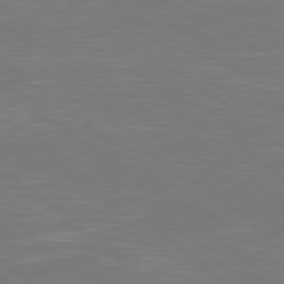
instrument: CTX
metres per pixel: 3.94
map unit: Hpe
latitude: 78.6680
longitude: -126.4790
